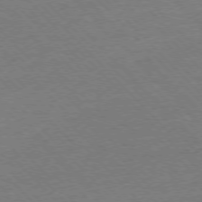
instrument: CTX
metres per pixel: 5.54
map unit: Ap
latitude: -77.3321
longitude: -95.1026
